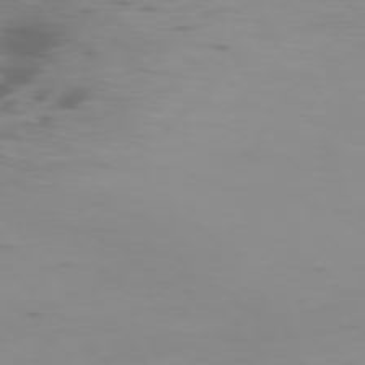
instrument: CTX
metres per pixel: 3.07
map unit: Ap
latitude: -75.8801
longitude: -67.4048
